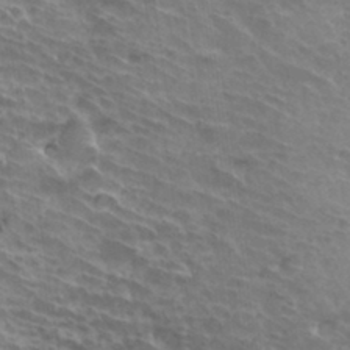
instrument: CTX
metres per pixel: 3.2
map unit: Hto
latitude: 33.8772
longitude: -42.3089
